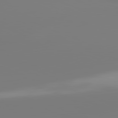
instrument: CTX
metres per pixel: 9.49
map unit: lApd
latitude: 81.8583
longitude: -159.5182
